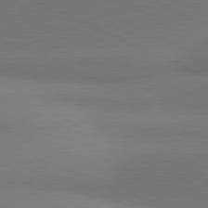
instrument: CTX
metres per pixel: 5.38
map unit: lApd
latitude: 81.2348
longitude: 144.4062
